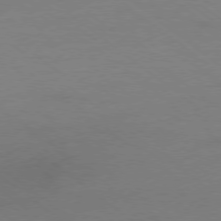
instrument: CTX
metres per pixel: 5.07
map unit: Ap
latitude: -78.5384
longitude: -55.8583
